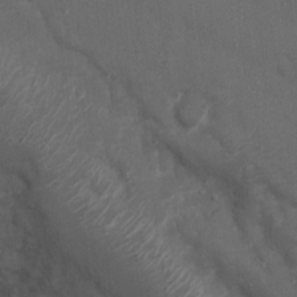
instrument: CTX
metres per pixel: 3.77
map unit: Nhu
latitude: 3.9717
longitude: -17.1970
